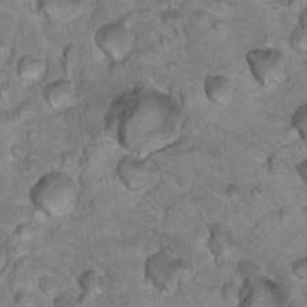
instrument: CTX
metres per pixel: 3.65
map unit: Hto
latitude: 18.3089
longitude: -35.7638
